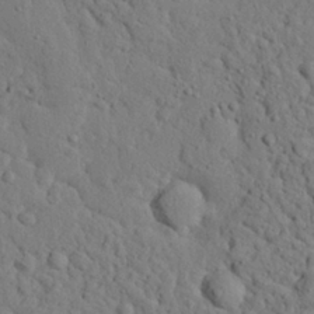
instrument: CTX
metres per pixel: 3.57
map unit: eHh
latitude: 24.7057
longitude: -80.4601
